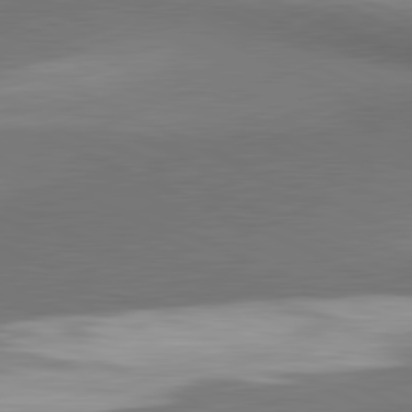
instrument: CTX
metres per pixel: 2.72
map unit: lApd
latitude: 81.3293
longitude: 174.6329
